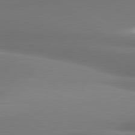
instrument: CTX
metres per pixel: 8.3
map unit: lApd
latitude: 81.1025
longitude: 177.7289
